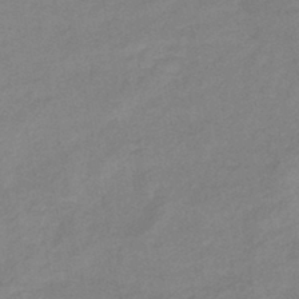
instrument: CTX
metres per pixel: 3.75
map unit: eHb
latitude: -41.1620
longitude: 82.6896
